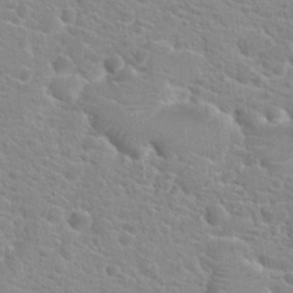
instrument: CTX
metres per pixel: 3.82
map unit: Hto
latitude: 20.2523
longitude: -39.4615
